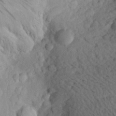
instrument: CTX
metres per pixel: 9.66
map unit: Aa
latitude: 24.9324
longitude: -145.9528
